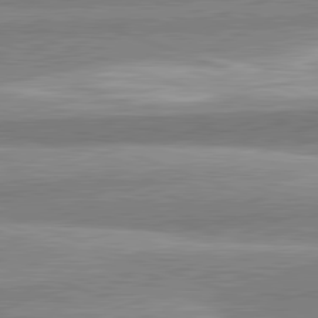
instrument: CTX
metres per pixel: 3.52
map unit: lApd
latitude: 82.0822
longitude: 178.9541
